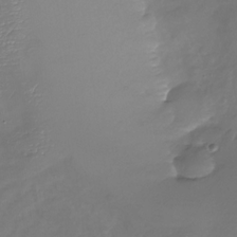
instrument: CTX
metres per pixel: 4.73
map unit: Nhu
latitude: -26.7841
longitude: -57.3670
